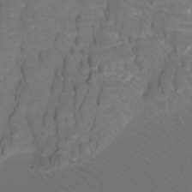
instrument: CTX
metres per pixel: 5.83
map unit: Htu
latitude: -6.1983
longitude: -71.3859
